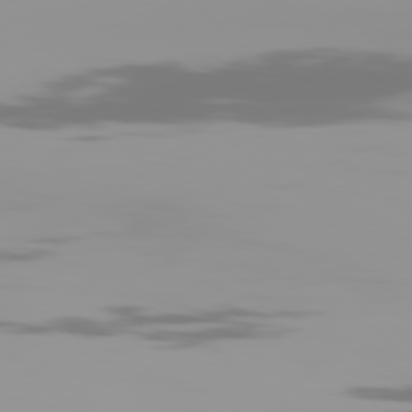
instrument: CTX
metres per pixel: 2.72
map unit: Hpe
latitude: 77.8394
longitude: -142.5735
